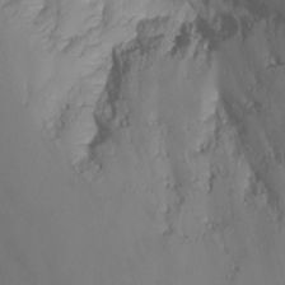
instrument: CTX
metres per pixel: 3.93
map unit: Nhu
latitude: -12.9731
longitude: -59.6127
